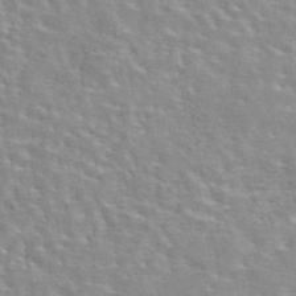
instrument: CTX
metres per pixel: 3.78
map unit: eAb
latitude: 44.2900
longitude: 110.2739
